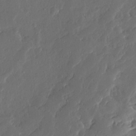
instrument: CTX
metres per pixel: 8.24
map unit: Ave
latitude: 14.1767
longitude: -137.7828
